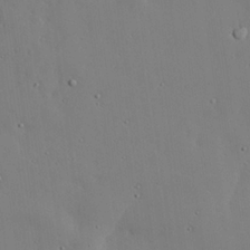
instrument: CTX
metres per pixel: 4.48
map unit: lAvf
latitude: 24.1199
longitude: -110.5546
